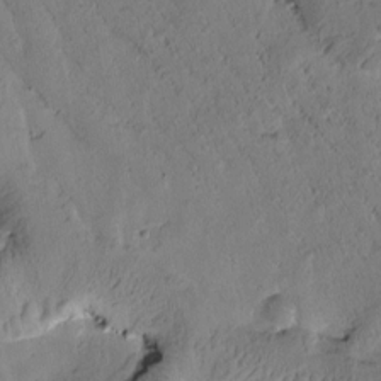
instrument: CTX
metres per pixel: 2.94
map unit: Htu
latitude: 0.2144
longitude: 175.8422
